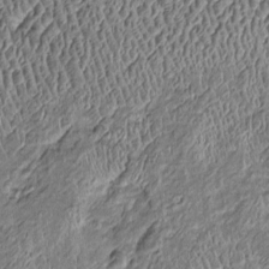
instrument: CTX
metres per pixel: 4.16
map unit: Htu
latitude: -7.4265
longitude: 156.8975
